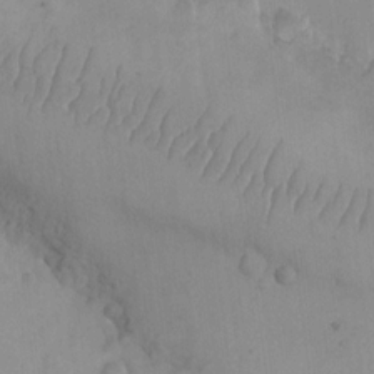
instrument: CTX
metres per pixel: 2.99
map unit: eHh
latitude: -9.8422
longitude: -66.5923
